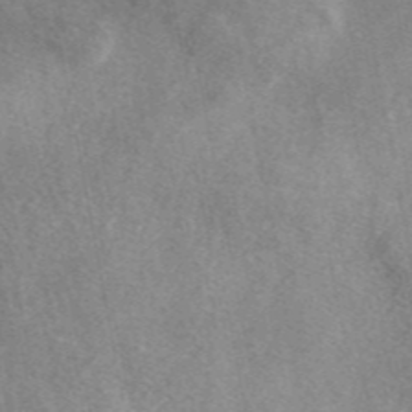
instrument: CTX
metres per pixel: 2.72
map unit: ANa
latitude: 45.9717
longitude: 50.3306
